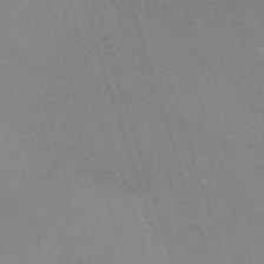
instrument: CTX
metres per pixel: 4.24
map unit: eHh
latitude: -62.3117
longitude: 49.9178
